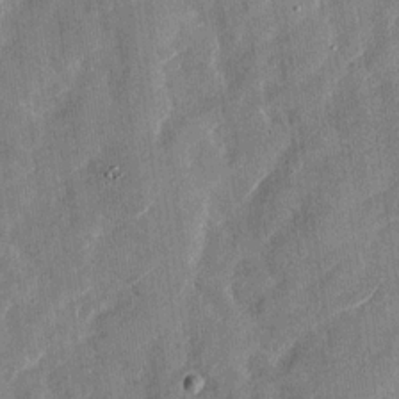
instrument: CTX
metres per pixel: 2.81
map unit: Nhu
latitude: -29.0487
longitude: -72.5546
